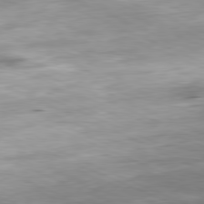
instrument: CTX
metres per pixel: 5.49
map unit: Ap
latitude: -81.5399
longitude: -86.9514
